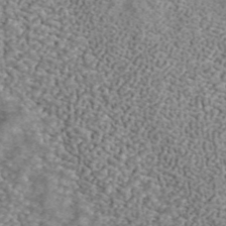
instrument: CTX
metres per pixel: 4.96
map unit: ANa
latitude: 43.2537
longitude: 29.5399
